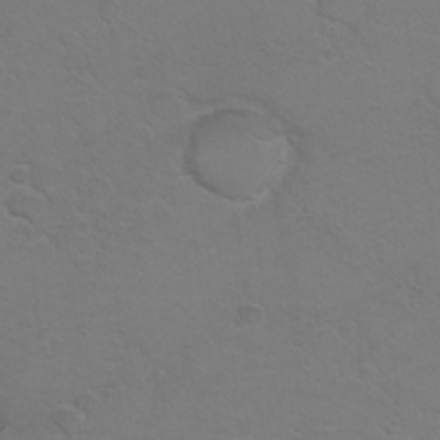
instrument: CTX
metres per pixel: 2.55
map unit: Hto
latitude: 6.6679
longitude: -30.9514
